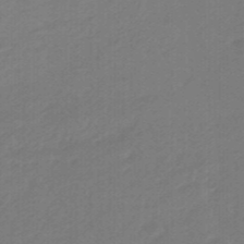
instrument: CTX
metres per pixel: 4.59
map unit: eHb
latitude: -46.8597
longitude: 89.2754
